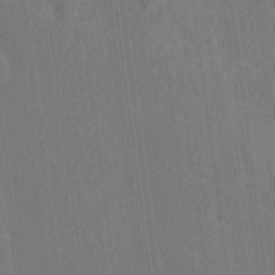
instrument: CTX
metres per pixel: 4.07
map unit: Hto
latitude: 14.4412
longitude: -36.1956
